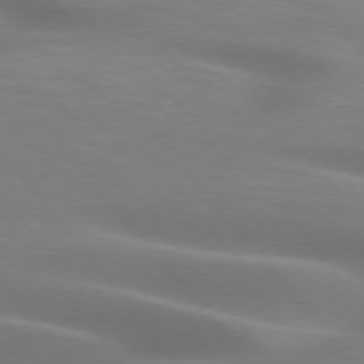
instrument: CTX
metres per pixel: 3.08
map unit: lApd
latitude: 75.8394
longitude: -60.3656
